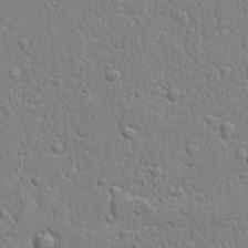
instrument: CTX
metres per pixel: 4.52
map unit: lAvf
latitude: 22.7813
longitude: -110.1389
